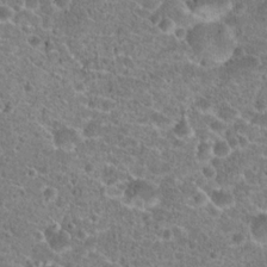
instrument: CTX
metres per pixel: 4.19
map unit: Hto
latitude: 20.8569
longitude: -42.2901
